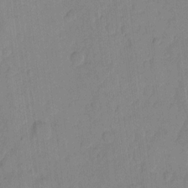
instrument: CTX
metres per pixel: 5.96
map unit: eHh
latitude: 10.2901
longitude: -65.4993
